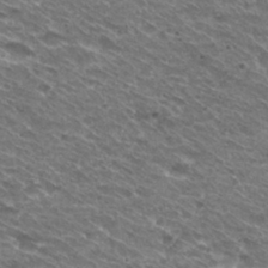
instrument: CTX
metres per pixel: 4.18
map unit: Hto
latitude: 30.8002
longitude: -42.8002
